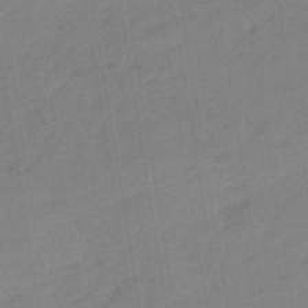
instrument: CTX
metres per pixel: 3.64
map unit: lHb
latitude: -44.5574
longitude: 71.4643
